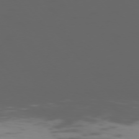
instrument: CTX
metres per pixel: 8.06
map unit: Ap
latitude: -75.8423
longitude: -67.3670
